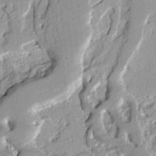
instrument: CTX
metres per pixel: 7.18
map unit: Ave
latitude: 13.3104
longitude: -132.5357
